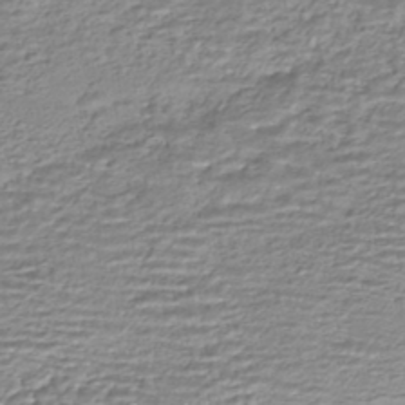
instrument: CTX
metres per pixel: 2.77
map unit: HNhu
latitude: -44.1228
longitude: 101.1053
